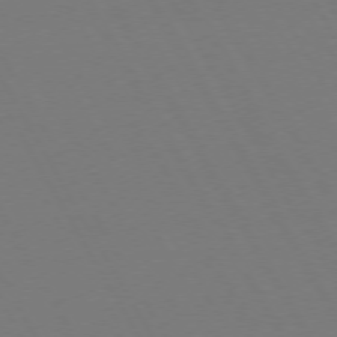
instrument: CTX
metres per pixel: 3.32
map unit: Hpe
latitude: 72.8569
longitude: -127.4804
